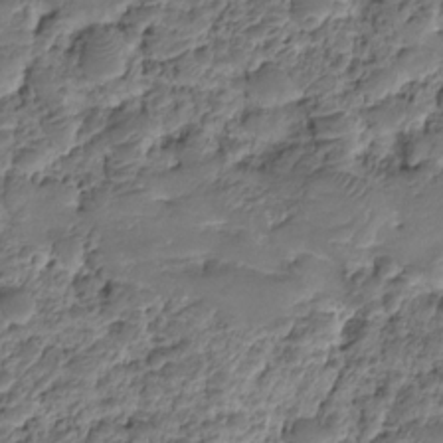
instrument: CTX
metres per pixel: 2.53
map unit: HNhu
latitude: -21.4076
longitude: 84.9730
